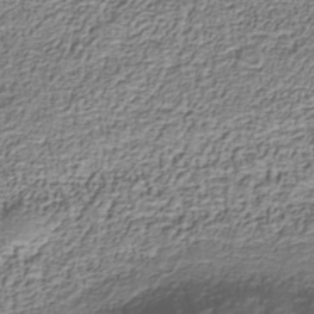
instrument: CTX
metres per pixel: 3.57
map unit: Nhu
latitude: -39.4266
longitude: -85.8395
